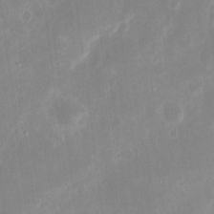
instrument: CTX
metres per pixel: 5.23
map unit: eHh
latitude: 8.0633
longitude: -71.1025
